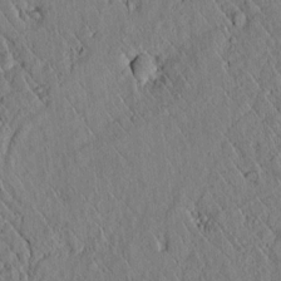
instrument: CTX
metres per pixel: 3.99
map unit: lAvf
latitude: 6.6301
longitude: 159.7477
